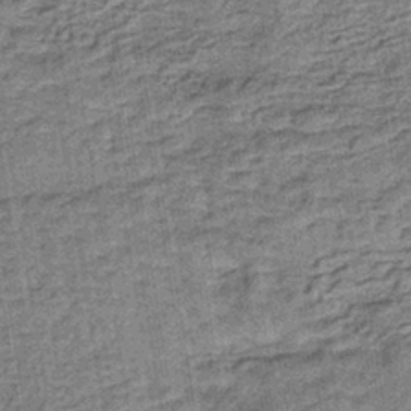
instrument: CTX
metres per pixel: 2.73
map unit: lHb
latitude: -38.6141
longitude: 60.3117
